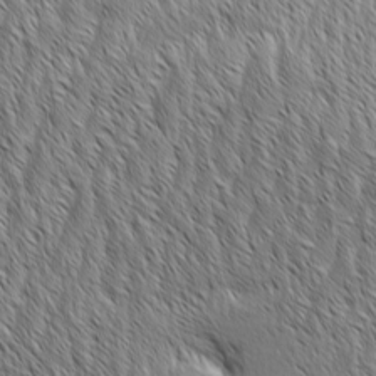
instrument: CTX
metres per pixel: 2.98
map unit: Aa
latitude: 6.4601
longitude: -129.9339
